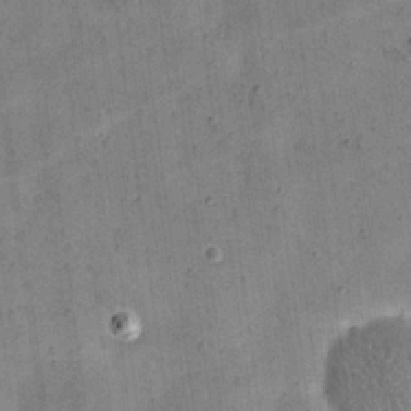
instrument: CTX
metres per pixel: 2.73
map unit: eHh
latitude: 21.7828
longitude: -66.3089
